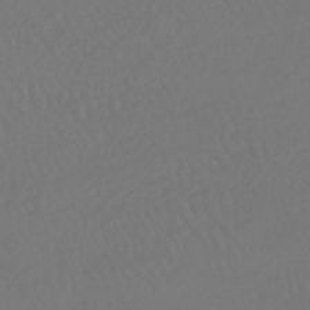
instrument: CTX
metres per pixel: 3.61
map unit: HNhu
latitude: -47.9178
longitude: 97.8234
